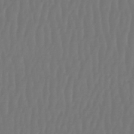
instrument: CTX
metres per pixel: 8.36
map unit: lHb
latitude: -47.5210
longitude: 61.8989
